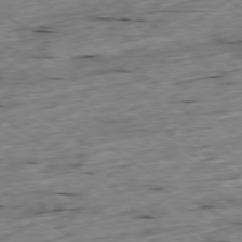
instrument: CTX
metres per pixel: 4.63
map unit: Ap
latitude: -79.4454
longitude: -89.0270
